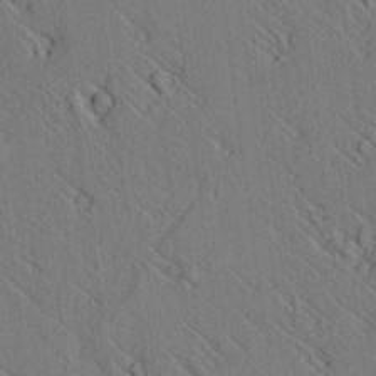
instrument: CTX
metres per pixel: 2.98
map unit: lAvf
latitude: 7.6883
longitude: 159.9556
